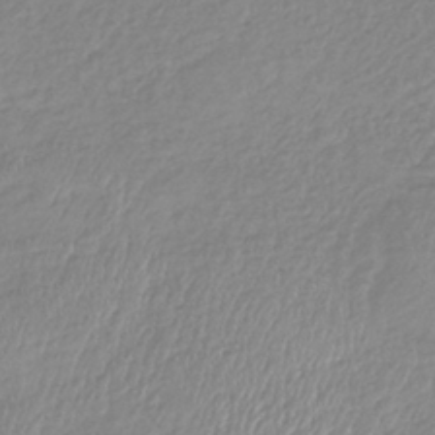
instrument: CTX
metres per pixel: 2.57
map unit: lHb
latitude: -36.3117
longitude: 69.7477
